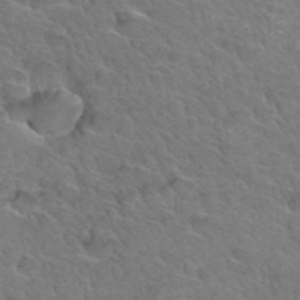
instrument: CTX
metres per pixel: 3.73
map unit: Hto
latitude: 34.7624
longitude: -47.1026
